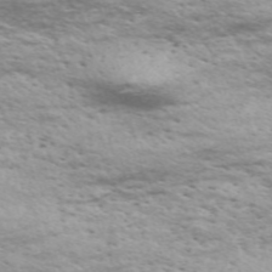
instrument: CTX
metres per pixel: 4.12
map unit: Nve
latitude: -59.1998
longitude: 56.9919
